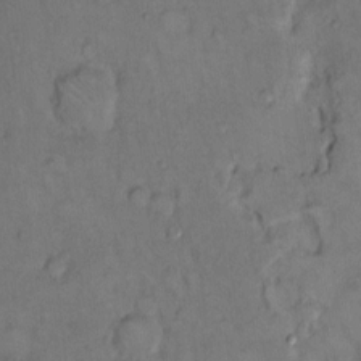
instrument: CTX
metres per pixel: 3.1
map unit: Hto
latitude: 11.3293
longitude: -61.2159
